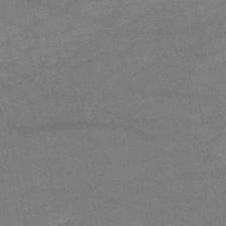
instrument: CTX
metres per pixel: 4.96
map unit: HNb
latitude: -51.1242
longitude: -39.6127
